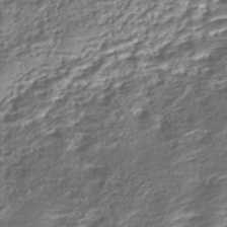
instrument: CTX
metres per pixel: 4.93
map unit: Nhe
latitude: -45.9745
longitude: 152.2361
